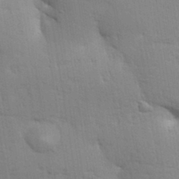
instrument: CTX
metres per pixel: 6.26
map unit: Aa
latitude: 32.8947
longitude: -145.2159
